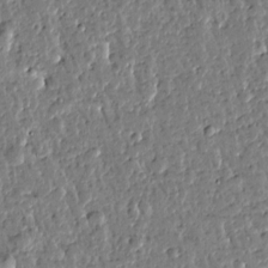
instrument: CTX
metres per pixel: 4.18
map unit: Htu
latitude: -0.3873
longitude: -178.4790
